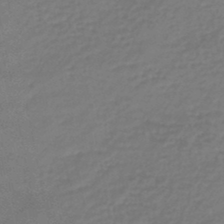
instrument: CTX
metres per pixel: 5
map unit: lHb
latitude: -46.5573
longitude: 62.4251
